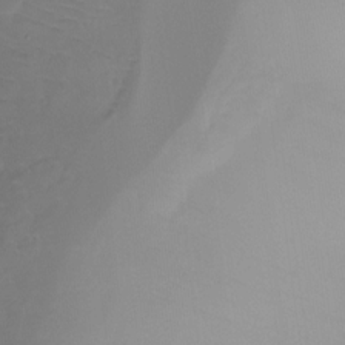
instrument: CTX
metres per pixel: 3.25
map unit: Ht
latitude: -15.7856
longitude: -45.7449
